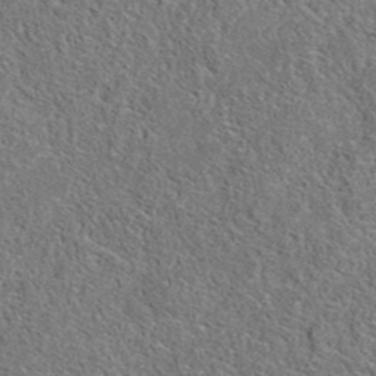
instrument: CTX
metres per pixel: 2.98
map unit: eAb
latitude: 36.1011
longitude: 112.8219
